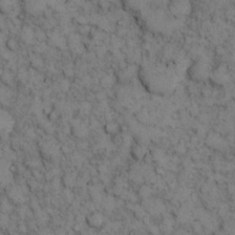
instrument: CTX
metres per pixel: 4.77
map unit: eHh
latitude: 13.8772
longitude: -63.5371
